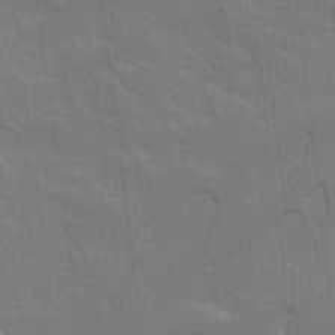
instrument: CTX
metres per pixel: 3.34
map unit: Ave
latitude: 15.6883
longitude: -129.3670
